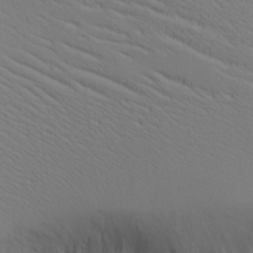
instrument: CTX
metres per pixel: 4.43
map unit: lAvf
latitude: 16.3467
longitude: -126.4979
